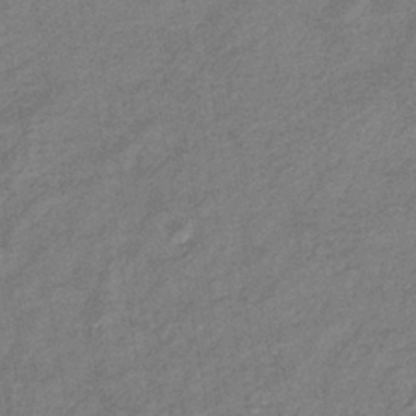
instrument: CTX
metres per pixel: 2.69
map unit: eHb
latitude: -39.1431
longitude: 80.3307
